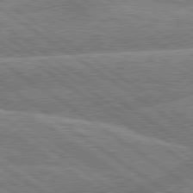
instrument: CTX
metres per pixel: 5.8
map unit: lApd
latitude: 79.7261
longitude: -157.2725
